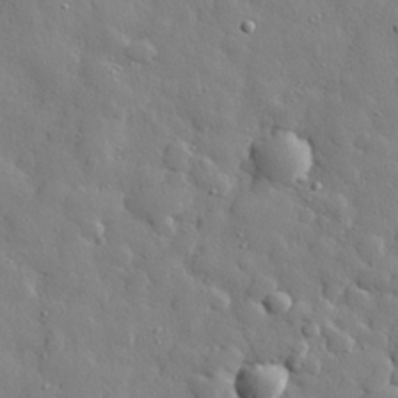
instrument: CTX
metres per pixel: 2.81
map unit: eHh
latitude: 28.8380
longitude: -78.4790
